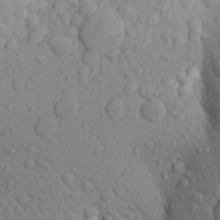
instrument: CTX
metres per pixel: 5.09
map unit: Aa
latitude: 26.0633
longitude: -148.2711
